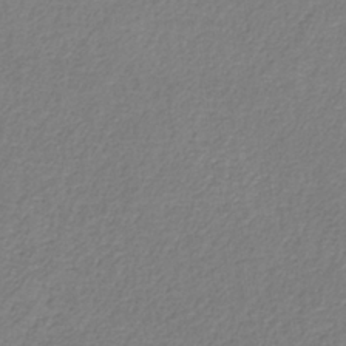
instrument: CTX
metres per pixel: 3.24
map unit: HNb
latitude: -34.3873
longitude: 55.9178
